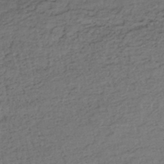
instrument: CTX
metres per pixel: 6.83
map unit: eHh
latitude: -45.7478
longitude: -28.6301
